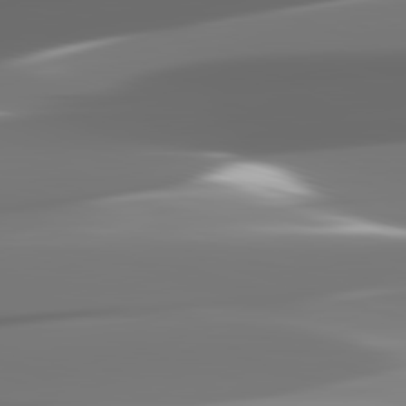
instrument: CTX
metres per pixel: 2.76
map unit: lApd
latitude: 82.4412
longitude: -146.5924
